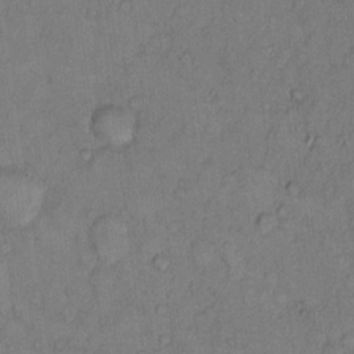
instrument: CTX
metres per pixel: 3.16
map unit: Hto
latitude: 9.2915
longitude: -58.5546
